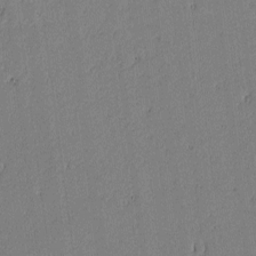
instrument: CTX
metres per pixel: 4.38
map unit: lAvf
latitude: -0.7464
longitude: -106.3467
